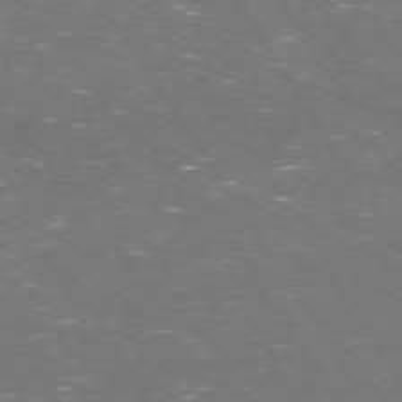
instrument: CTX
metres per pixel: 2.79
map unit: Hpe
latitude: 73.4616
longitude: -124.7435
